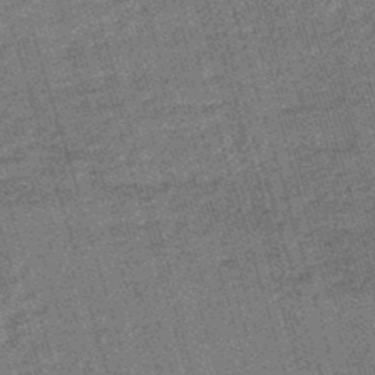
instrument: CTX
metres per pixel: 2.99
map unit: lHb
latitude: -45.6911
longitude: 77.7667
